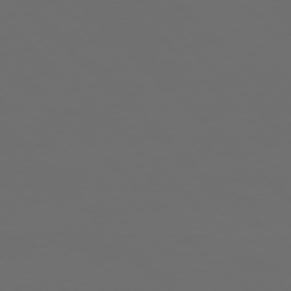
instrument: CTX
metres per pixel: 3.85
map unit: Ap
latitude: -76.2928
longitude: -82.5923
